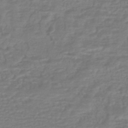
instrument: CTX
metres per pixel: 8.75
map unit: HNhu
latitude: -45.7856
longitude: 98.0661
